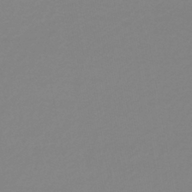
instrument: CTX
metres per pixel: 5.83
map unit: lHb
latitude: -41.4076
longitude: 63.5210
